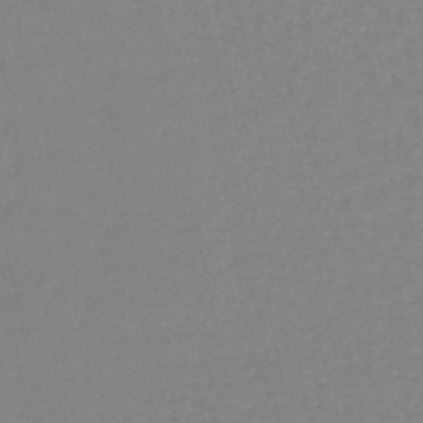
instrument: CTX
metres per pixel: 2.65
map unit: lHb
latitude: -40.2550
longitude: 65.1242
